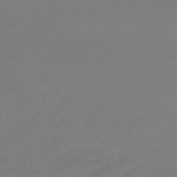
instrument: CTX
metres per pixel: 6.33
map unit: lHb
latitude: -46.8597
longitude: 62.6329
